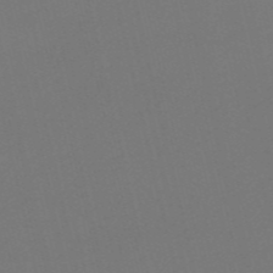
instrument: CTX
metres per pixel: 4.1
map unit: HNb
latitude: -55.5399
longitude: -38.8947
